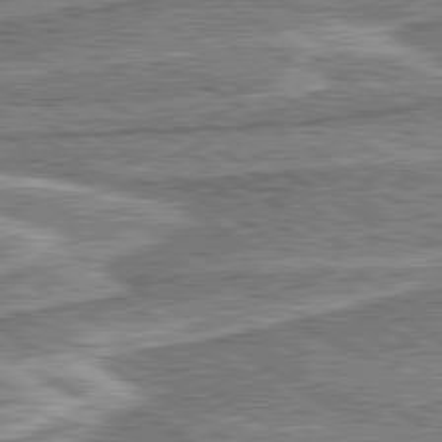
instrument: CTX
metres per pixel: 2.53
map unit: lApd
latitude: 80.3467
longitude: 173.1431
